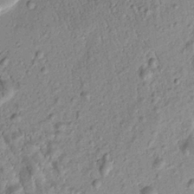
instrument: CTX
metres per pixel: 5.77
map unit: Htu
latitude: -1.1620
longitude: 173.3698
